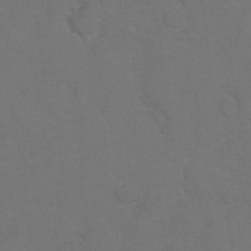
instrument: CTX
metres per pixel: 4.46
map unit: Hto
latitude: 5.2726
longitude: -30.6491
